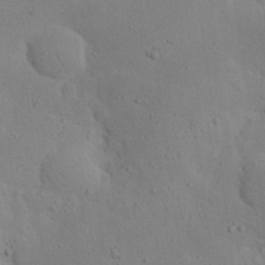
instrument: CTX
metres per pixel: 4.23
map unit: eHh
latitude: 25.3292
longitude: -72.3090
